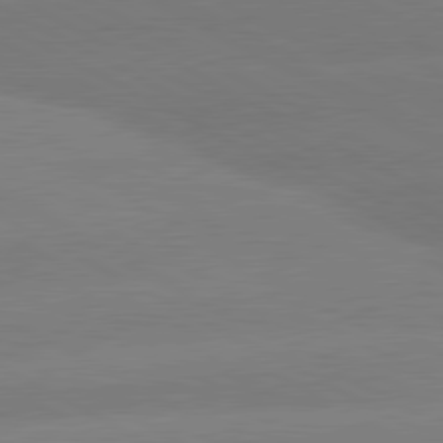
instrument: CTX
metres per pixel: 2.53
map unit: lApd
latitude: 80.6868
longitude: -150.7624
